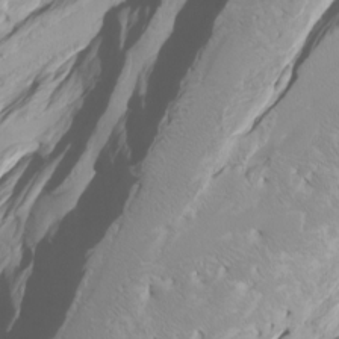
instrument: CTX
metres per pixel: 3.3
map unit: Htu
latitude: -6.6896
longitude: -71.0836
